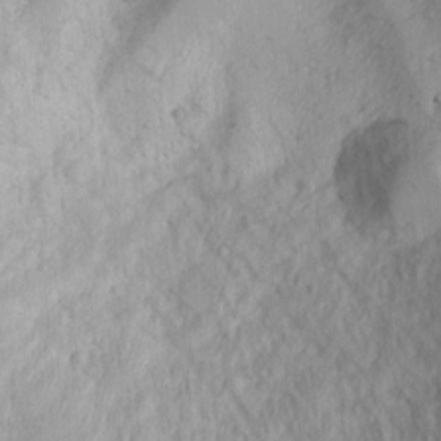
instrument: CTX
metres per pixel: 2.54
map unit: Nhu
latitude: -1.4077
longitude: -73.8206
